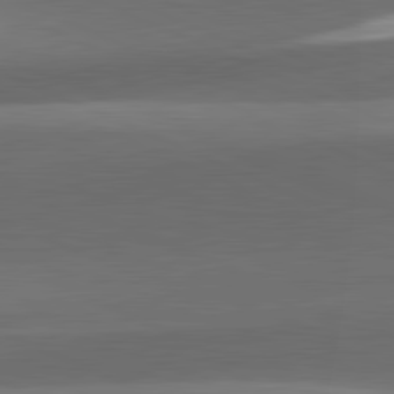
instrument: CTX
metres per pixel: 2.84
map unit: lApd
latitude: 81.8205
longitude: 133.7478
